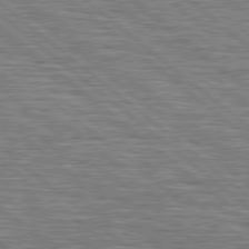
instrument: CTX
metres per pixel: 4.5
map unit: Hpe
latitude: 78.5924
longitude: -120.1011
